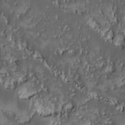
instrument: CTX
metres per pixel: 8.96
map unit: Ave
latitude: -9.4454
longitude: -116.4601
